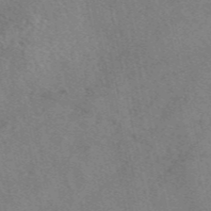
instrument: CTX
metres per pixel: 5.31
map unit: eAb
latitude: 48.1956
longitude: 110.1039
